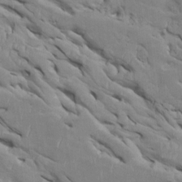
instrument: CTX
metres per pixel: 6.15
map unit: Htu
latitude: 1.3670
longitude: 145.6344
